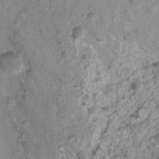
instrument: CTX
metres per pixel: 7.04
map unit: Nhu
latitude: 4.7624
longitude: -18.0633
